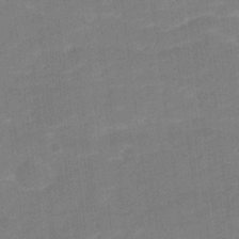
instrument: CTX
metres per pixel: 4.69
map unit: Ave
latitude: 17.4237
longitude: -136.4601
